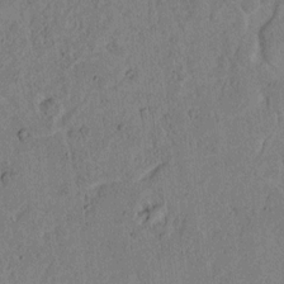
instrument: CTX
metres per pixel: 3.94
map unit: lAvf
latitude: 4.6868
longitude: 165.3132
